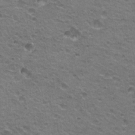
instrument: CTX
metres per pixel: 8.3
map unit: Hto
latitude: 21.4994
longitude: -32.4034
